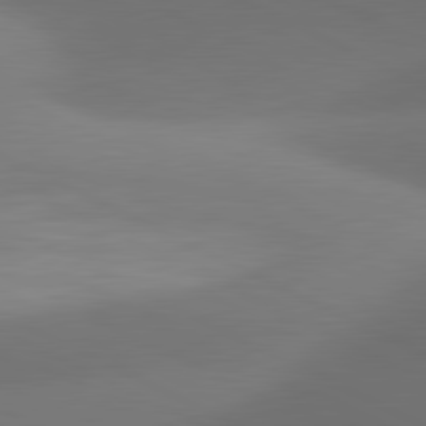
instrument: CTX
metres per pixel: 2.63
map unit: lApd
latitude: 81.1592
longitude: 132.1228
